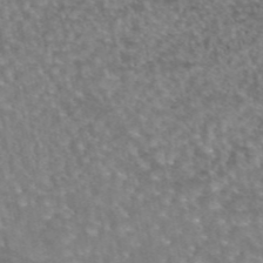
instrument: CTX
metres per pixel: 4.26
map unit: eAb
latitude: 45.1214
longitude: 107.9556
